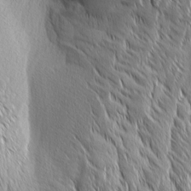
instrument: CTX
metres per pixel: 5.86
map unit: Aa
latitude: 8.2145
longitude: -132.3089
